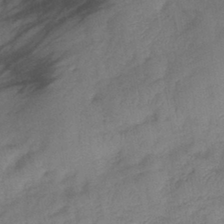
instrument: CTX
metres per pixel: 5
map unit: lHb
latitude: -41.0486
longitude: 78.2361
